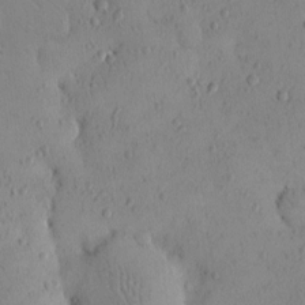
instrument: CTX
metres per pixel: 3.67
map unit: eHh
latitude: 0.1577
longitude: 18.3306
